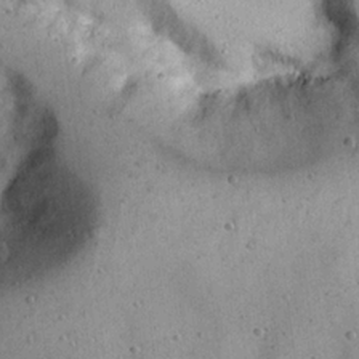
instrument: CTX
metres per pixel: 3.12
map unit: Nhu
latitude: 22.2522
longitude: -68.3090
